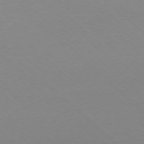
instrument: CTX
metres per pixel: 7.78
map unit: Ap
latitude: -78.2550
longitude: -91.1592
